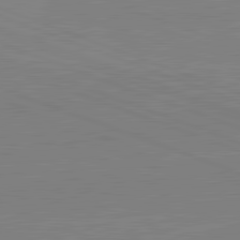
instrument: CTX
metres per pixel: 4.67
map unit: lApd
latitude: 82.1011
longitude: -158.4223
